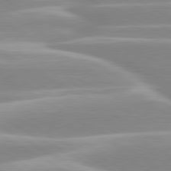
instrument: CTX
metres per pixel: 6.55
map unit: lApd
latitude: 80.1200
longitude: -128.7624
